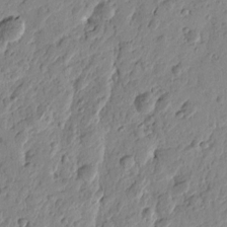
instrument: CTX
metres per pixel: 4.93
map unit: Htu
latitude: -1.0676
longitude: -177.5182
